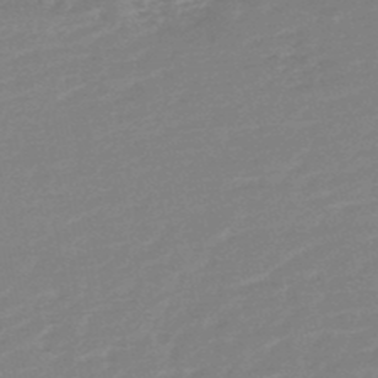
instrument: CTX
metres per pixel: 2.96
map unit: HNb
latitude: -48.1984
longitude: 57.8800
